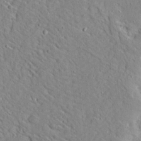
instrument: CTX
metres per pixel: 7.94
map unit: Ave
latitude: 13.8772
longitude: -139.4804
